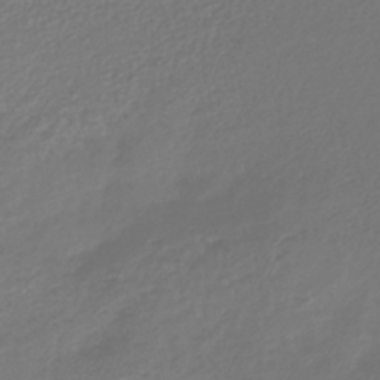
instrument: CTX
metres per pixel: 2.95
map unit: lHb
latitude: -42.7463
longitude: 69.8422
